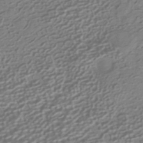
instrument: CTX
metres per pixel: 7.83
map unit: HNhu
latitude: -41.8989
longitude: 99.2754
